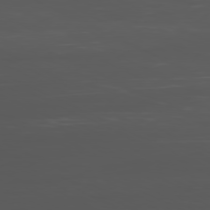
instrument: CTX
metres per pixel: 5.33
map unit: Ap
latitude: -80.0472
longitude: -72.8380
